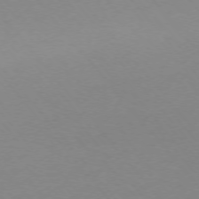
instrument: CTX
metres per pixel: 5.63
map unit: Ap
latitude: -75.7667
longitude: -64.0444
